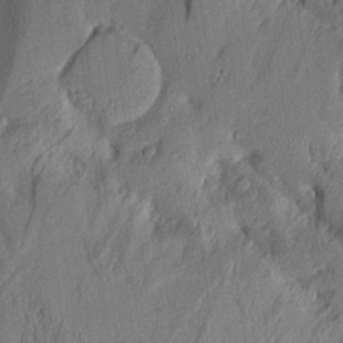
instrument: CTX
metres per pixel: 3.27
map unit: Aa
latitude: 9.6127
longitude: -127.3293
